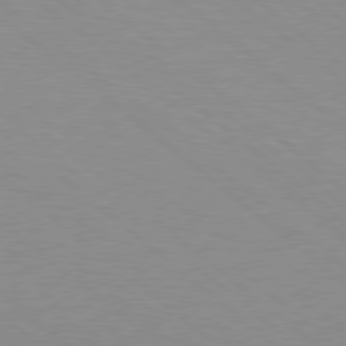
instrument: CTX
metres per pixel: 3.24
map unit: Hpe
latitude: 78.2334
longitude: -151.2348
